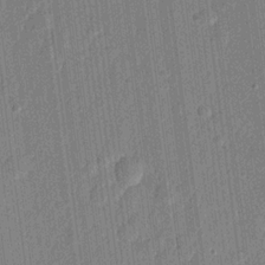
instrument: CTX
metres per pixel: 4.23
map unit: lHvf
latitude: 22.4412
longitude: 144.7274
